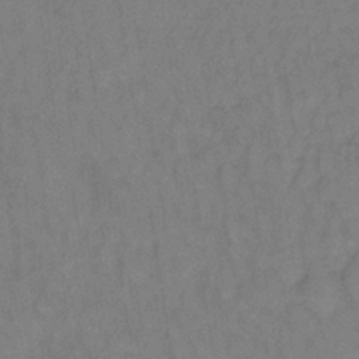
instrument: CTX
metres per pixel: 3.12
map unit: lHb
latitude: -35.2943
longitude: 64.0472
